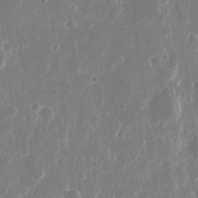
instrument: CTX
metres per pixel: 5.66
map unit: eHh
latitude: 12.0444
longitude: -71.7638
